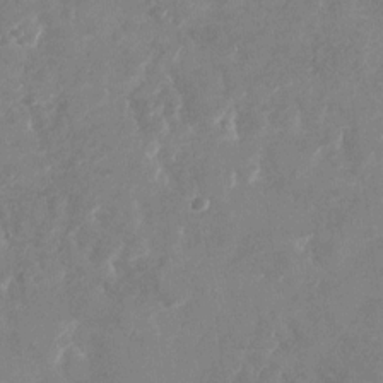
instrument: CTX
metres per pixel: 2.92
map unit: Nhu
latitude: -27.7288
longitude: -76.2711
